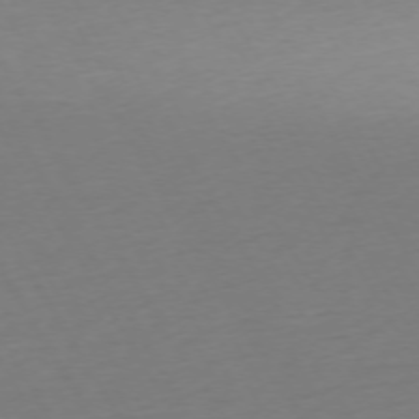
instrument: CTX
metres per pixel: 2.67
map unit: Ap
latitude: -74.5196
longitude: -68.7624
